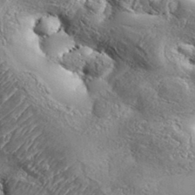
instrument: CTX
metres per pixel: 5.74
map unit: Aa
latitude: 34.4223
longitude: -134.8002
